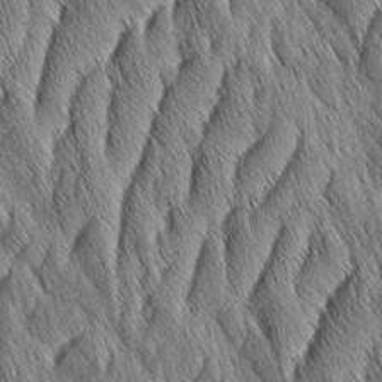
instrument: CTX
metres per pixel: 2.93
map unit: Aa
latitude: 6.3278
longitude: -130.3090
